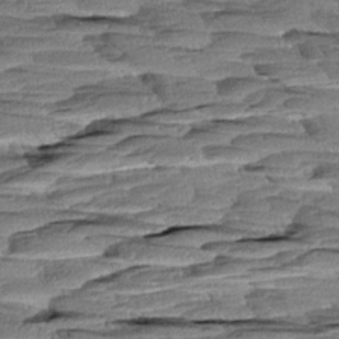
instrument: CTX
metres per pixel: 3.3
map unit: Aa
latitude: 8.4601
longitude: -133.1403
